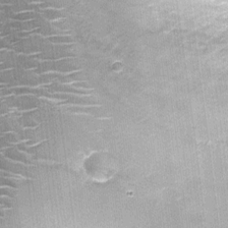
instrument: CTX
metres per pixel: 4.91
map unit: Nhu
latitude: -12.3684
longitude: -21.8772
